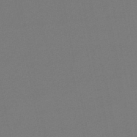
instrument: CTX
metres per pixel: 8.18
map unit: lHb
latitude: -46.2739
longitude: 67.3887
